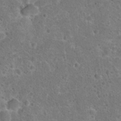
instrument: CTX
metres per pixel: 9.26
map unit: Hto
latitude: 23.3482
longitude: -47.9717
